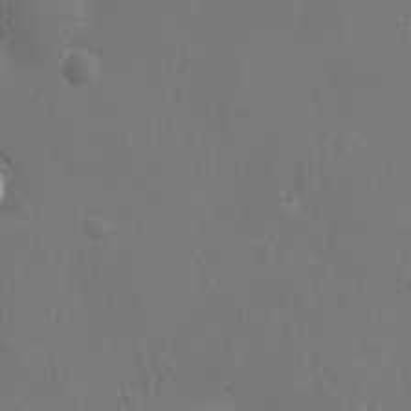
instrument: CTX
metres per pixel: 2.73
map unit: Ave
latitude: -8.2739
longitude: -121.4994
